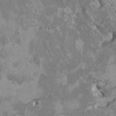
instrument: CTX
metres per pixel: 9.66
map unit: HNhu
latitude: 3.1970
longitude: -3.7638
